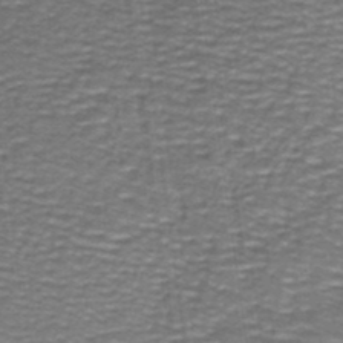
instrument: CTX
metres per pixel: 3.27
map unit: lHb
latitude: -40.6518
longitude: 55.8045
